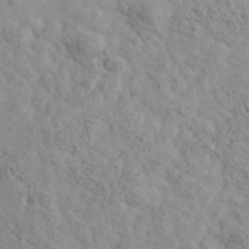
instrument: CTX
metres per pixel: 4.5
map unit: Ave
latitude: 40.5167
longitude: -110.8380
